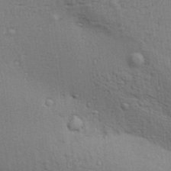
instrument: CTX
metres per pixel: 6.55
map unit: Aa
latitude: 30.2334
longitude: -135.4615
